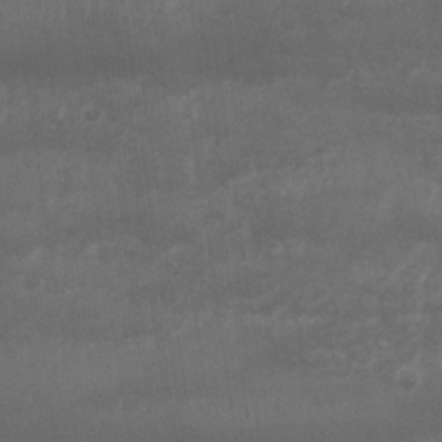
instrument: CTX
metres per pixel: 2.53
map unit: Nhu
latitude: 25.9528
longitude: -62.3468
